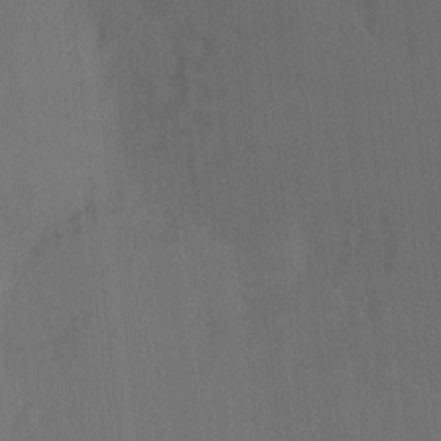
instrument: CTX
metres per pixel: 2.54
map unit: Ht
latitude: -8.8597
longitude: -38.9891
